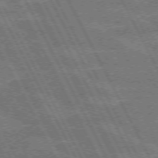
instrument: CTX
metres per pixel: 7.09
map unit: lApd
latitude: 71.8016
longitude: -54.5546
